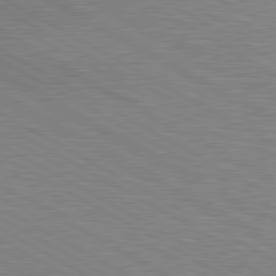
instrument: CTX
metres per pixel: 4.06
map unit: lApd
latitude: 80.3278
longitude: 125.0486
